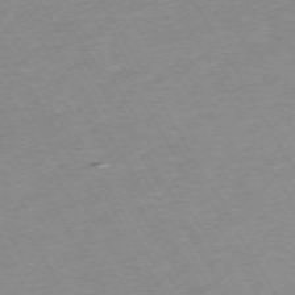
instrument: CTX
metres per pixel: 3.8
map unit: Hpe
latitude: -72.0472
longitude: 9.3321
